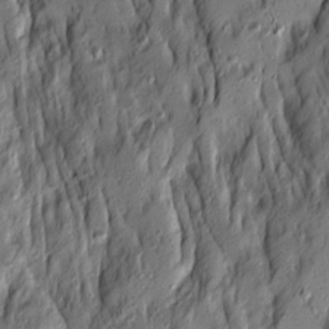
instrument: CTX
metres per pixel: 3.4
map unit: Ave
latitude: 14.0444
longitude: -132.5924
